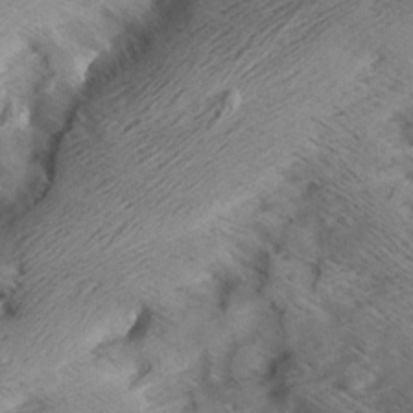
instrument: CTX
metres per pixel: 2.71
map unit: Aa
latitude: 7.2915
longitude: -140.0255
